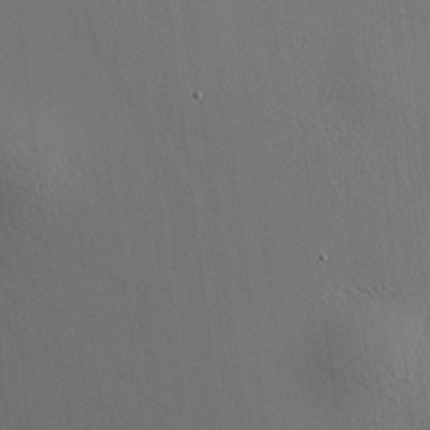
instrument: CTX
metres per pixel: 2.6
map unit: HNhu
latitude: 13.1781
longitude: 12.0094
